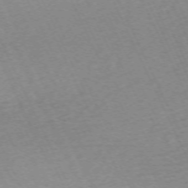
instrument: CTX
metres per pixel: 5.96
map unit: Hpe
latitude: -70.3495
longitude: 14.6141
